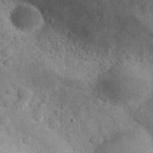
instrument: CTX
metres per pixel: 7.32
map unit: eHh
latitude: 30.5924
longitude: -70.4412
